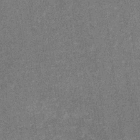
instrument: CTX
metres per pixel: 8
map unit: eHb
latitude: -31.3320
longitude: 67.6344
